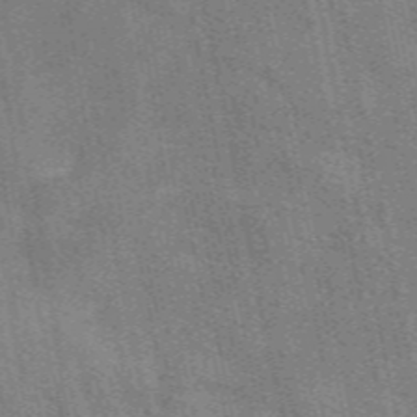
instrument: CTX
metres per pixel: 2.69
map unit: eAb
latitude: 49.3104
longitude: 116.1227
